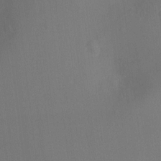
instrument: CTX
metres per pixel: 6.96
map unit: Ht
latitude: -9.6533
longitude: -23.9717
